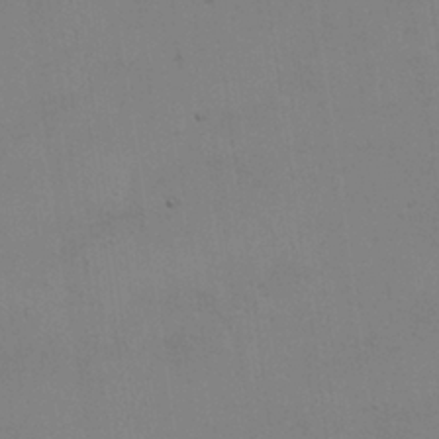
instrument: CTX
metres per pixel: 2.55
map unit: HNhu
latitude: 10.6113
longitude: 23.1620
